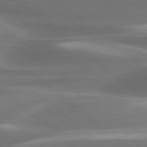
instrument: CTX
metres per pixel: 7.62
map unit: lApd
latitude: 79.6316
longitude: -117.5938
